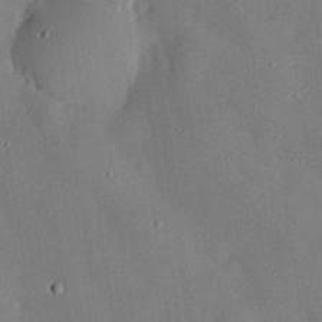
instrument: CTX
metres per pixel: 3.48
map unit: eHh
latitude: 29.9528
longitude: -81.1970
